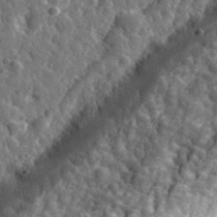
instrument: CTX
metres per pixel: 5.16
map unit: eHh
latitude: 35.1592
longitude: -79.9528
